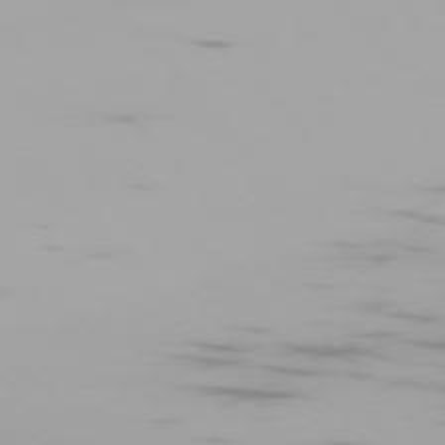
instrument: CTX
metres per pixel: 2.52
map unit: Ap
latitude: -76.8030
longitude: -74.2523
